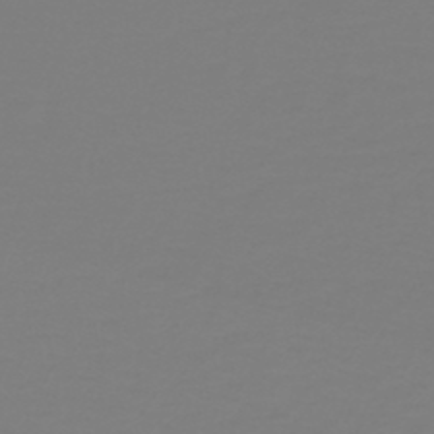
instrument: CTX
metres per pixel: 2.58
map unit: lHb
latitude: -46.2172
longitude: 72.2361
